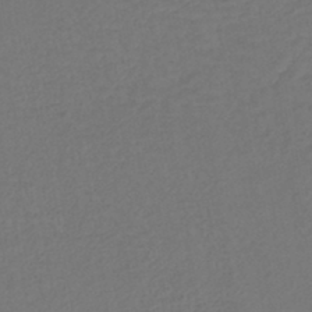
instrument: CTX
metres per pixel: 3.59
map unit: lHb
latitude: -43.2187
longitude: 74.9164
